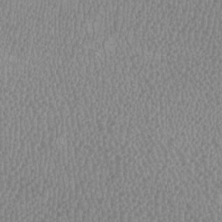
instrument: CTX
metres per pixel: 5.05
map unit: HNhu
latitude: -3.3509
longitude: -1.8394
